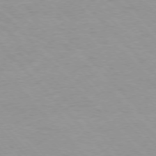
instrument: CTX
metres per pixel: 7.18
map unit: Ap
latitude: -77.0109
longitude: -87.9339
